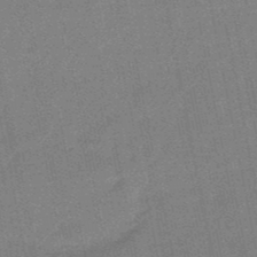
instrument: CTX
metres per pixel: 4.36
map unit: lHb
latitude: -48.6519
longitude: 79.2187
